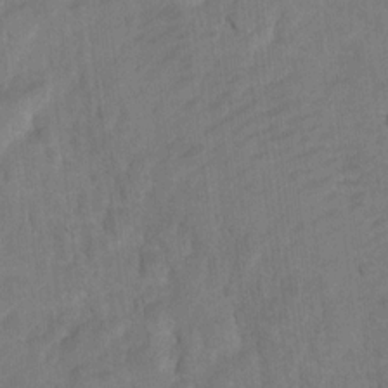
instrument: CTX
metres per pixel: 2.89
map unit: Ht
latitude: 8.8191
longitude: -35.8961
